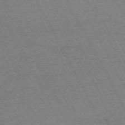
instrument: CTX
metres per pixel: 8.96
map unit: Hpe
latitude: -70.8219
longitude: 15.7667
